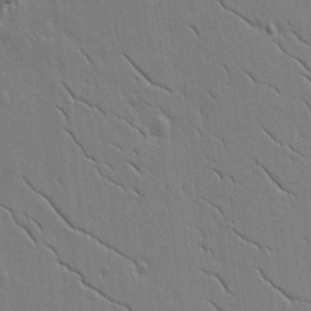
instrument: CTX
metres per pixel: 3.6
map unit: lAvf
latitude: 15.9528
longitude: -125.2348
